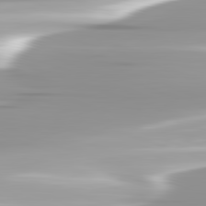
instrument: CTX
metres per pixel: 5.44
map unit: lApd
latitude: 82.6868
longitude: -139.8394
